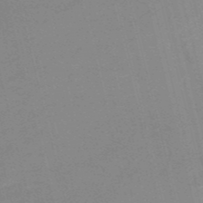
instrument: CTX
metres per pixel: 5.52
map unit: HNb
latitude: -52.6518
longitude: -46.9703
